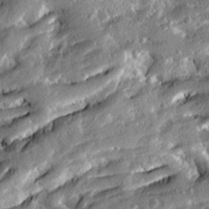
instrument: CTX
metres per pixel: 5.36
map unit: Ave
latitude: 19.4804
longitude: -129.6883
